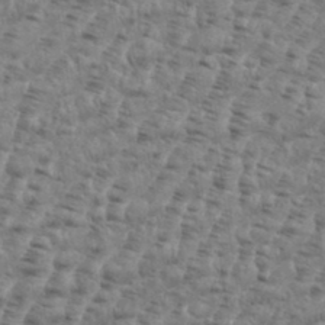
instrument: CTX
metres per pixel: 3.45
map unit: eHh
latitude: 35.7638
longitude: -136.2901
